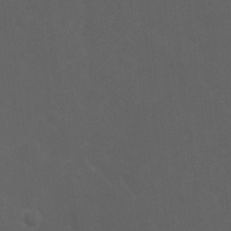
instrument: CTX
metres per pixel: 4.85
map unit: Ht
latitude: 1.8394
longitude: -23.0080
